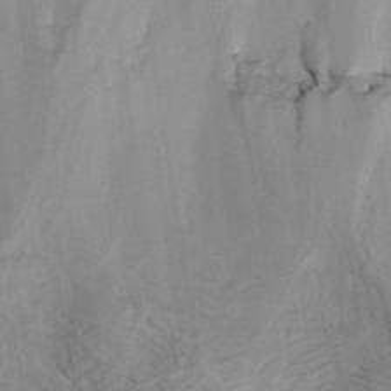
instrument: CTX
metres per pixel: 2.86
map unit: ANa
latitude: 42.1767
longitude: 16.6519
